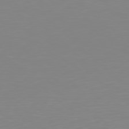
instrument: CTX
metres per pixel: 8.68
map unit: Hpe
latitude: 77.8961
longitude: -173.7071
